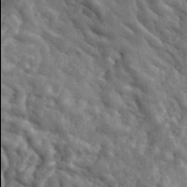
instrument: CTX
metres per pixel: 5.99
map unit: eHh
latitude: 33.5749
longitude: -77.9906
